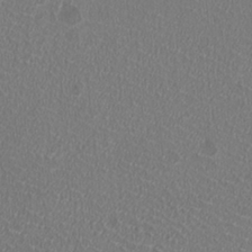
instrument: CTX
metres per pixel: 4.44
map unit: HNhu
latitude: -2.6518
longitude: -1.4048
